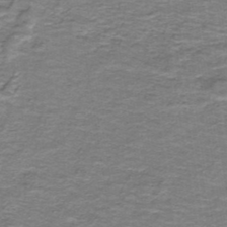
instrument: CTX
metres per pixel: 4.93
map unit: lHb
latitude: -40.5196
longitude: 56.1795
